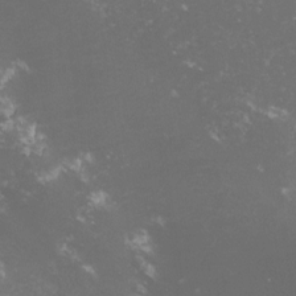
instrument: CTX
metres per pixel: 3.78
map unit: lHvf
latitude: -15.1620
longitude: -100.4979
